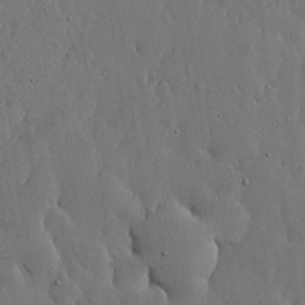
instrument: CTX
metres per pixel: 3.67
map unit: lHvf
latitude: 17.7072
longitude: -115.8394
